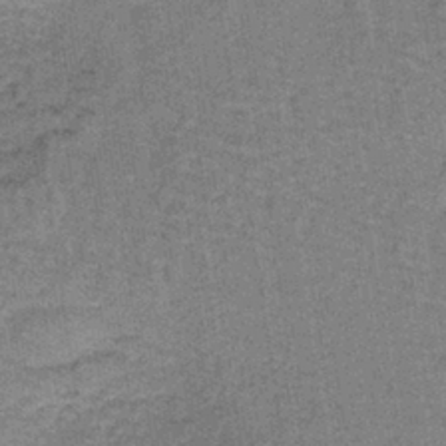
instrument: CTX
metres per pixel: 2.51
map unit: lHb
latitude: -40.6896
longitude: 57.0864
